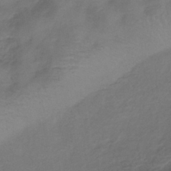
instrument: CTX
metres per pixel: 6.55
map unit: lHb
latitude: -39.6155
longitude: 74.9920
